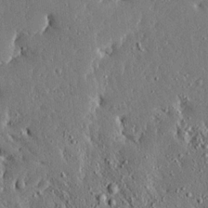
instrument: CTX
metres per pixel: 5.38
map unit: Ave
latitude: 17.0836
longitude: -139.7261
